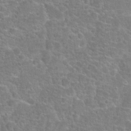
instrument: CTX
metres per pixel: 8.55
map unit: Hto
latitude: 18.2333
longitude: -41.4237
